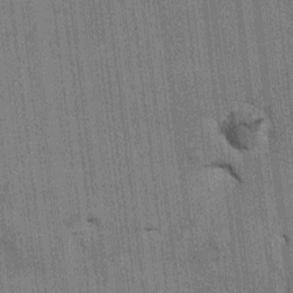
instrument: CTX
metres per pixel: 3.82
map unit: HNhu
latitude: 0.5168
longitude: -5.6505
